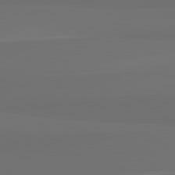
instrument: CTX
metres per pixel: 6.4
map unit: lApd
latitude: 82.3278
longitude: 163.4076
